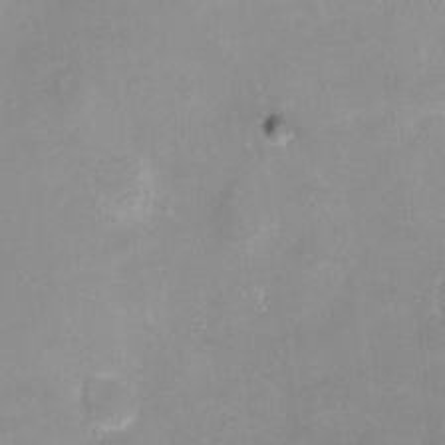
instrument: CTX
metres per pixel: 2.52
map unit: eHh
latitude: -5.0108
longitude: -77.5749
